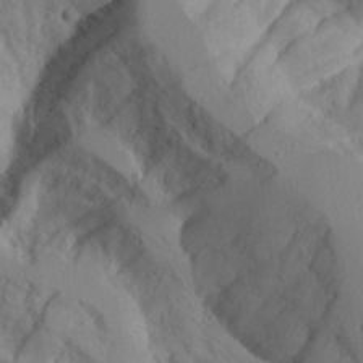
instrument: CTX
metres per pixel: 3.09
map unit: Aa
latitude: 25.0458
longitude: -131.6316
